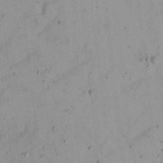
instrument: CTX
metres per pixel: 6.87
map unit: Nhu
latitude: 21.6316
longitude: -70.6490
